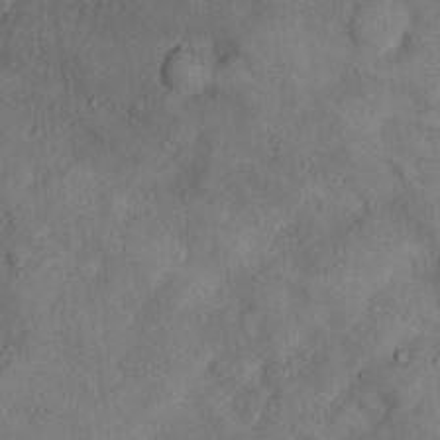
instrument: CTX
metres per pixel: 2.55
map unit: Nhu
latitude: 5.6316
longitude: -23.5182
